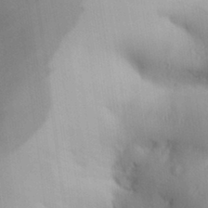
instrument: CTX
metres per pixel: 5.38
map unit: Aa
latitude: 32.1011
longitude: -140.9891
